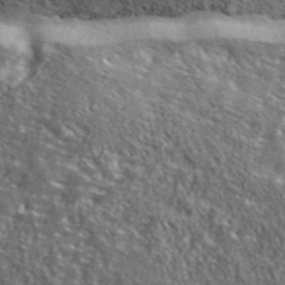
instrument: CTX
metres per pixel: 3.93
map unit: ANa
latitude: 42.7057
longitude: -89.0081
